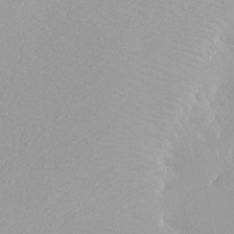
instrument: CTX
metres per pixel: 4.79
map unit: eHh
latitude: -8.1795
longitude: -70.7624
